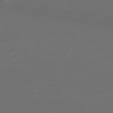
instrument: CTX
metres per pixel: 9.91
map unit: Ap
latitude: -75.6722
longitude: -75.9528
